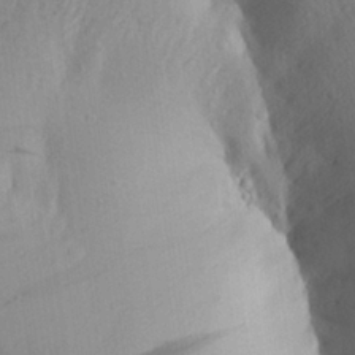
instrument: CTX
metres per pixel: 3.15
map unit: Aa
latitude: 25.1592
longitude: -149.8205
